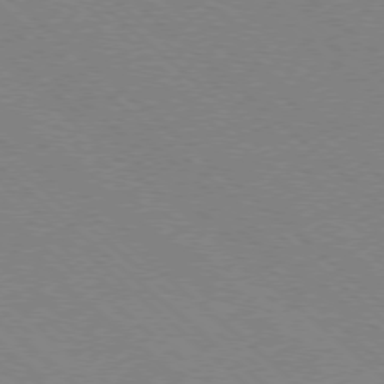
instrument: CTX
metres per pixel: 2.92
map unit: Ap
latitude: -78.3117
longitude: -65.7450
